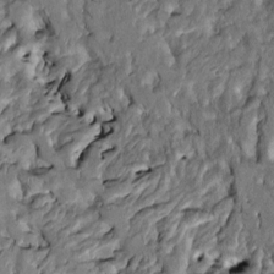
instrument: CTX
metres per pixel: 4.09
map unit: Htu
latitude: -1.2943
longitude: 148.7464
